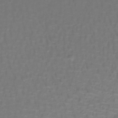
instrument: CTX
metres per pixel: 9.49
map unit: lHb
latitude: -42.3684
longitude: 56.9919
